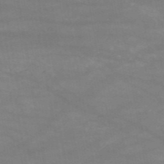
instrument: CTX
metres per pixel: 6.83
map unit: HNb
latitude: -52.4251
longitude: -39.7072
